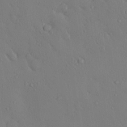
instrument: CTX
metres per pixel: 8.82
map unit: eHh
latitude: 0.0255
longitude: 17.9745
